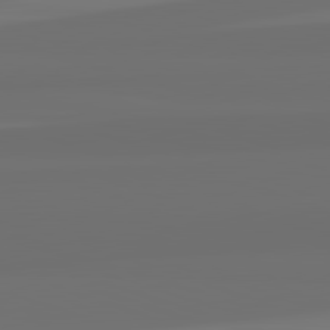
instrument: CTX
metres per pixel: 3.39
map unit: lApd
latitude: 82.6679
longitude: 162.9164
